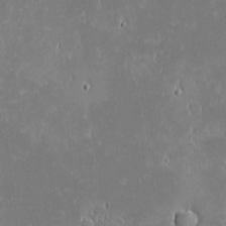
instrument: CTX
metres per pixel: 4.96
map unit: eHh
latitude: -1.8612
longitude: -84.3278
